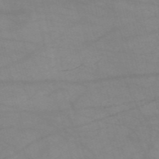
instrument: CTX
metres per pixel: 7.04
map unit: HNb
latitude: -54.2929
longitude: -40.7813
